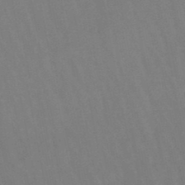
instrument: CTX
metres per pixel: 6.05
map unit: eHb
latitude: -47.1053
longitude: 80.3118
